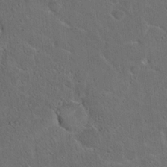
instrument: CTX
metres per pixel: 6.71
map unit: Hto
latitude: 15.9151
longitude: -37.8772
